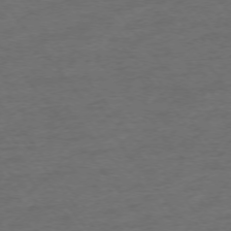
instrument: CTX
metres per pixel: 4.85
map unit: Ap
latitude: -74.8597
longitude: -70.8191
